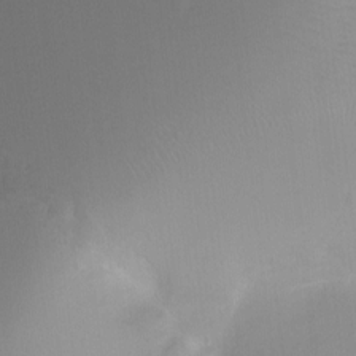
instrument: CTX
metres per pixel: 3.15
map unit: Ht
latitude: -6.5762
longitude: -29.2348
